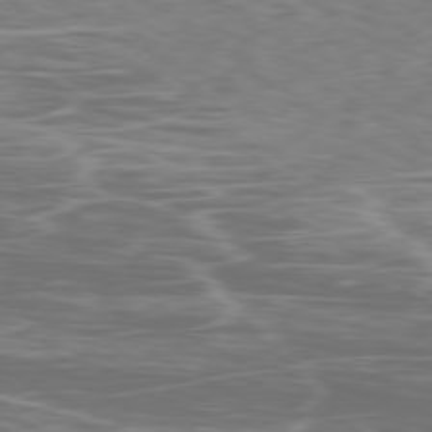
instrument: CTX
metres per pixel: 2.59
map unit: Ap
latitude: -79.8233
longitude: -73.0459
